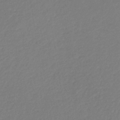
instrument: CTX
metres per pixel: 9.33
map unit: lHb
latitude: -35.6155
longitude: 67.4076
